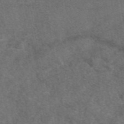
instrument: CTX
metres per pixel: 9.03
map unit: eAb
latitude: 47.8584
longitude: 108.8219
